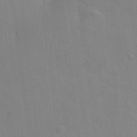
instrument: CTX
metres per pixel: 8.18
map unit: eHh
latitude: -2.5195
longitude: -81.4993
